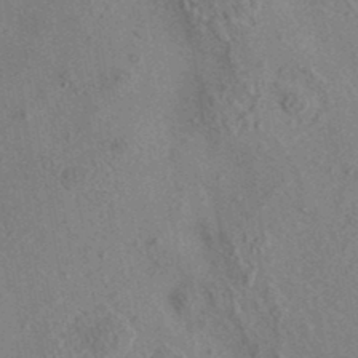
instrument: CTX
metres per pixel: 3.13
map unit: eAb
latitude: 35.8961
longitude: 111.0297
